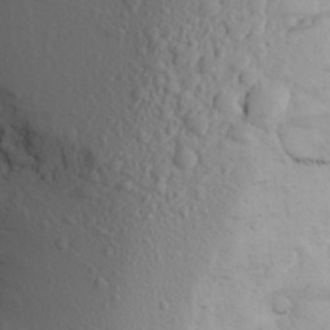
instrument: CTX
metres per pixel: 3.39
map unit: Aa
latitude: 25.3670
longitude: -146.6869
